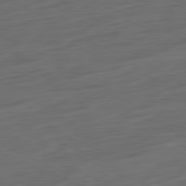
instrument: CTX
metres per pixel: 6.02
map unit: Ap
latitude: -81.6722
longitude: -76.2522
